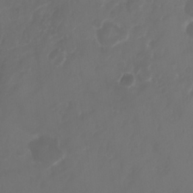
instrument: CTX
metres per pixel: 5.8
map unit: Nhu
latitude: 25.2159
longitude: -62.9514
